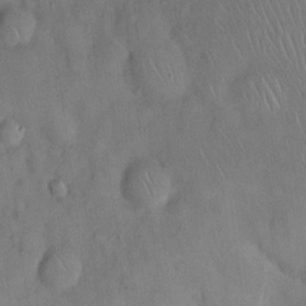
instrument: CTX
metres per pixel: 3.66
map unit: eHh
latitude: 12.2145
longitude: -62.0633
